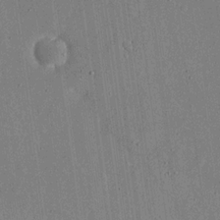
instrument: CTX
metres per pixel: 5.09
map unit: eHh
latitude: 18.7435
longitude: -69.9339
